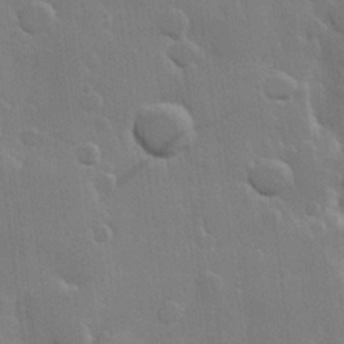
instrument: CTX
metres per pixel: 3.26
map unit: Hve
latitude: 22.9703
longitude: 148.4440
